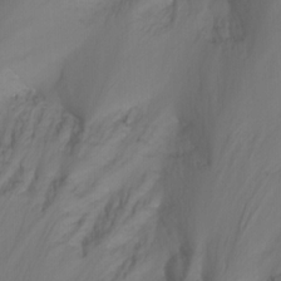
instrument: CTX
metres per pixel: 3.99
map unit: Nhu
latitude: -10.3495
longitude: -69.4993
